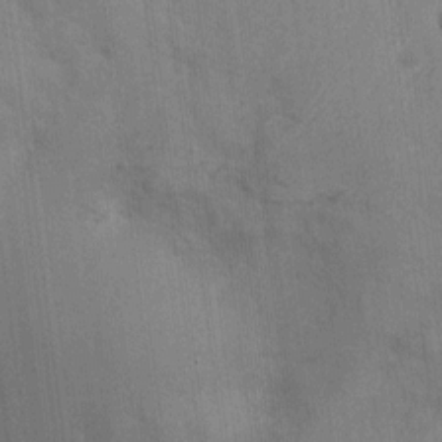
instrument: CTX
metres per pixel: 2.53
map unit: Nhu
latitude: 1.0647
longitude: -16.2900
